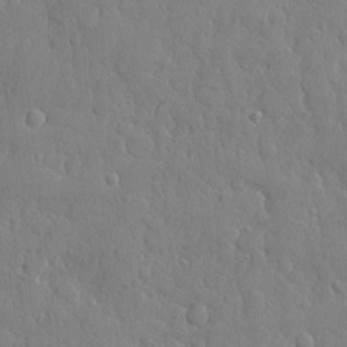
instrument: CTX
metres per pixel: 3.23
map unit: eHh
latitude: 6.7435
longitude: -74.1956
